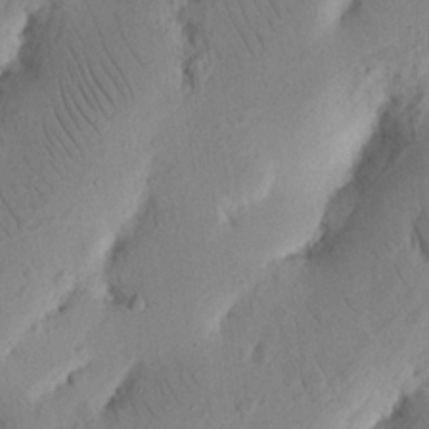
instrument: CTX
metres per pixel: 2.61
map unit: Nhu
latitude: 16.8191
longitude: -75.3860
